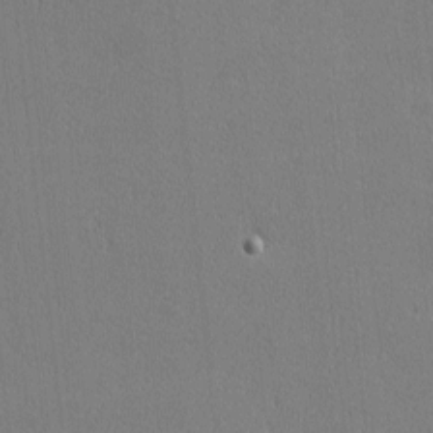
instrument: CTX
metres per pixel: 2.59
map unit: Nhu
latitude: 0.8191
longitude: -78.6302
